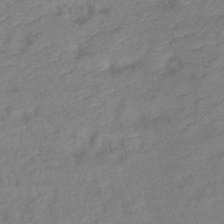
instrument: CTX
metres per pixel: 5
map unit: lHb
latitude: -40.6518
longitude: 76.8219
